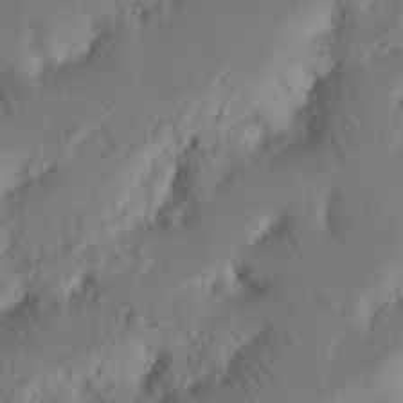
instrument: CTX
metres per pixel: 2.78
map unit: Nhu
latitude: 16.4601
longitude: -75.3482
